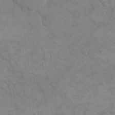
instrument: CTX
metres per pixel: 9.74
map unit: eHh
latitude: 16.4223
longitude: -66.8946
